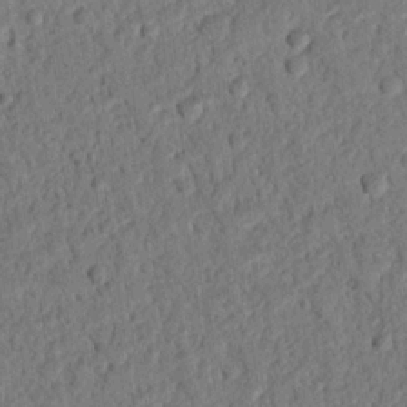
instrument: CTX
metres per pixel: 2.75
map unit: Nhu
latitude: 20.4601
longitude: -78.4223
